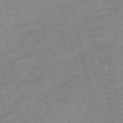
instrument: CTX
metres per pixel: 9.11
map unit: HNb
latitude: -54.4629
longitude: -46.3279
